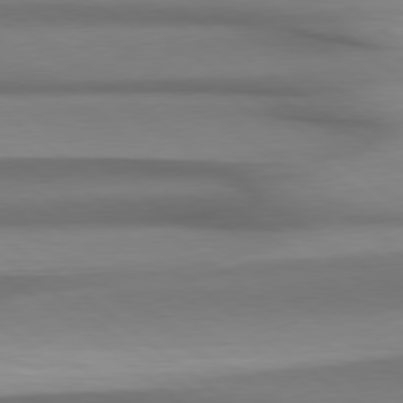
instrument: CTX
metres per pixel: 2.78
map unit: Hpe
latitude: 78.9892
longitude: -133.6127
